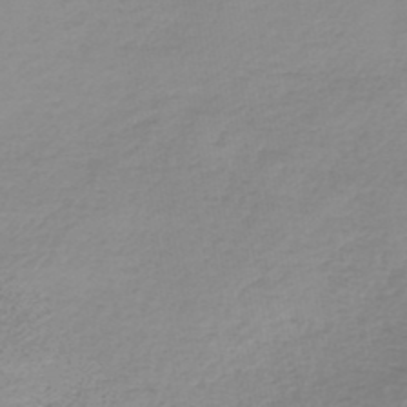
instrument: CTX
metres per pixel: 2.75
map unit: lHb
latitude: -44.8408
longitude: 72.0283
